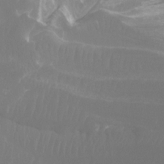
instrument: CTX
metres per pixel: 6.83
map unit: Htu
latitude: -14.4818
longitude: -48.2145
